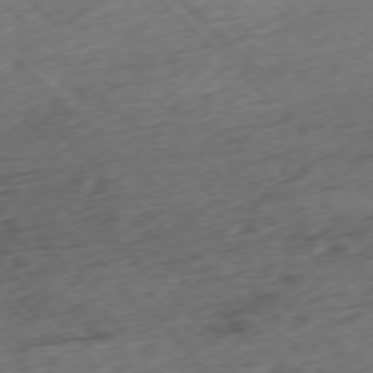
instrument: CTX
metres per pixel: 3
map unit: Ap
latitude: -77.2754
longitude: -79.7072
